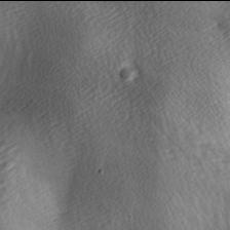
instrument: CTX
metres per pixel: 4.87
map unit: lAa
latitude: -6.0094
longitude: -121.1781
